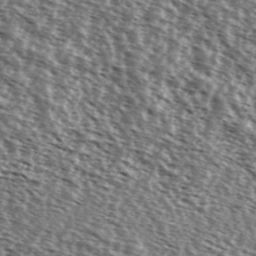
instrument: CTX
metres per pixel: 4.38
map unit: Ave
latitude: 37.8772
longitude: -111.9717
